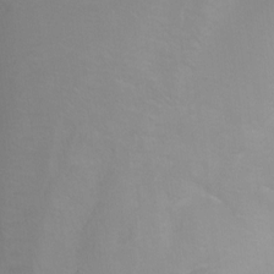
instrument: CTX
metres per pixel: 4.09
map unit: Ht
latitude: -0.7841
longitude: -35.1025
